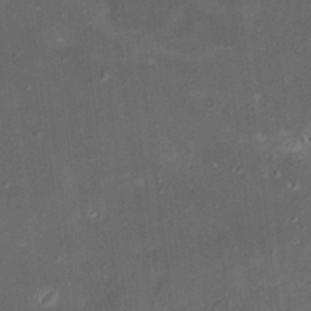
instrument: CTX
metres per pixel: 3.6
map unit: HNhu
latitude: 5.1025
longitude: 12.8786
